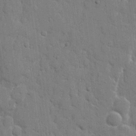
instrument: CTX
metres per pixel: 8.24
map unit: eHh
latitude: 8.7435
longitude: -67.8961
